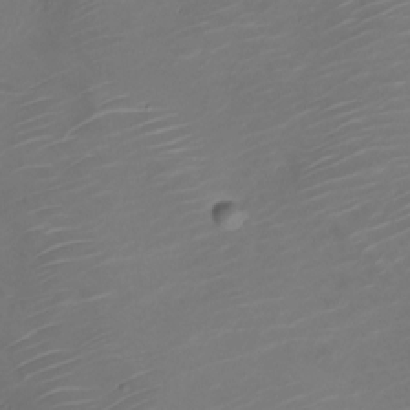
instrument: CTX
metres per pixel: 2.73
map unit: Nve
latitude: -20.6518
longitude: 105.9178
